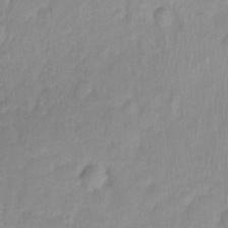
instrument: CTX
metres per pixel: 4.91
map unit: Ht
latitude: -1.8423
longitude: -33.1592
